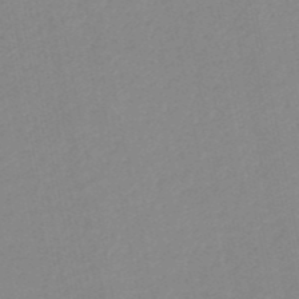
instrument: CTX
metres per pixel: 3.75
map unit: HNb
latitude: -51.4643
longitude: -50.9135
